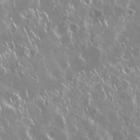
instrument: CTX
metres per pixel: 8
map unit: Nhu
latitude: 29.0458
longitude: -60.8569
